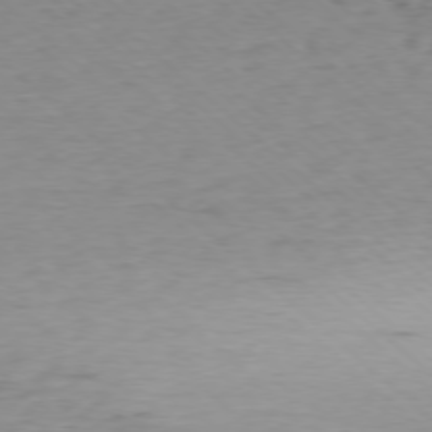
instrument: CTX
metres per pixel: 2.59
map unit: Ap
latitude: -77.6344
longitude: -91.0836
